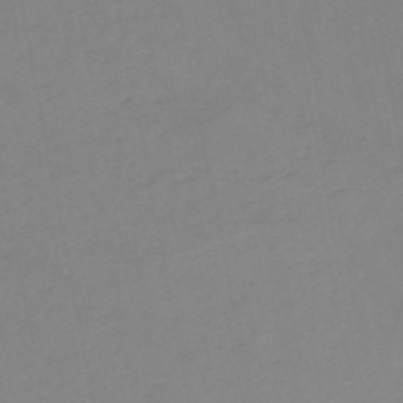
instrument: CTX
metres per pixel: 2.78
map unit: HNb
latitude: -52.5006
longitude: -51.6693
